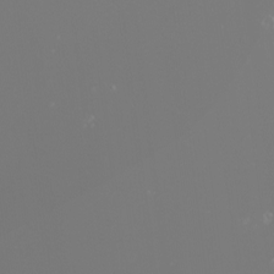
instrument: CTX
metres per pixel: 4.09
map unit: Nhu
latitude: -8.7652
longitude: -95.1403
